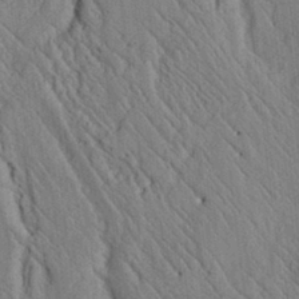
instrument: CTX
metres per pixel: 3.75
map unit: lAvf
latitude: 6.6679
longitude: 159.8422
